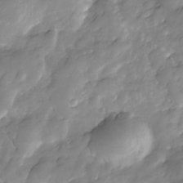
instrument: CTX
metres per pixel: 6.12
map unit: Nhe
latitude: -29.0864
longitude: -109.8583
